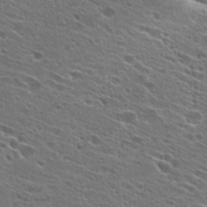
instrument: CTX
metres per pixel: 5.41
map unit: Hto
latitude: 26.6302
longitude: -44.8569
